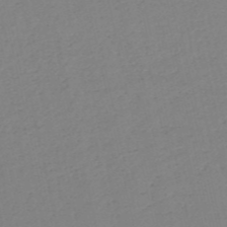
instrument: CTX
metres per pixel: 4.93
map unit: HNb
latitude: -53.3698
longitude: -39.3293
